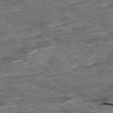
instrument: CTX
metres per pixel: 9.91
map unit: Ap
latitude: -79.4454
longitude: -85.2537
